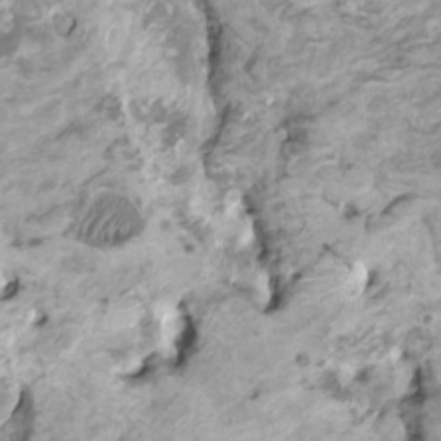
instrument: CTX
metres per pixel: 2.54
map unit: HNhu
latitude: 1.8205
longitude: -0.7624
